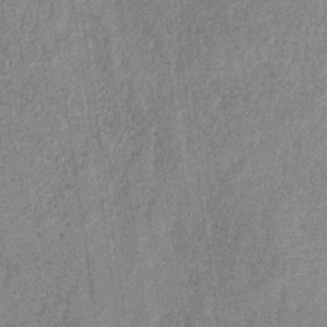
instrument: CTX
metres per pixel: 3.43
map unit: HNb
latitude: -32.6330
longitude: 57.9556
